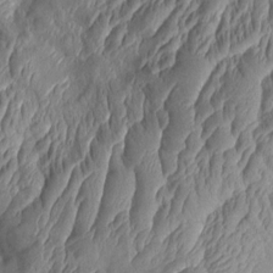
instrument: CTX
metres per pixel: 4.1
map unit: Aa
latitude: 9.0836
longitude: -131.1215
